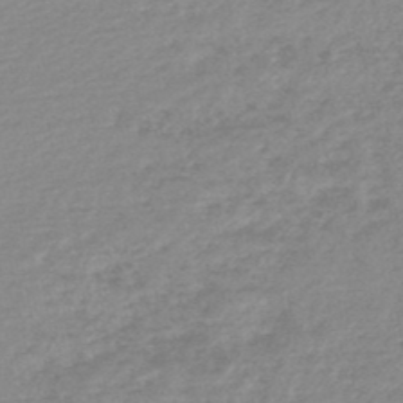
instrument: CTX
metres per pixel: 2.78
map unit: HNb
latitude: -48.1984
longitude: 58.1416
